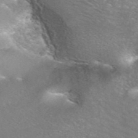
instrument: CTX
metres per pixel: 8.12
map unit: ANa
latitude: 42.2334
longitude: 25.4643
